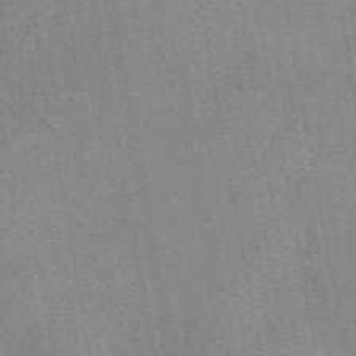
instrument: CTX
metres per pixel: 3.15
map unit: eAb
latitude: 48.4412
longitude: 113.2754
